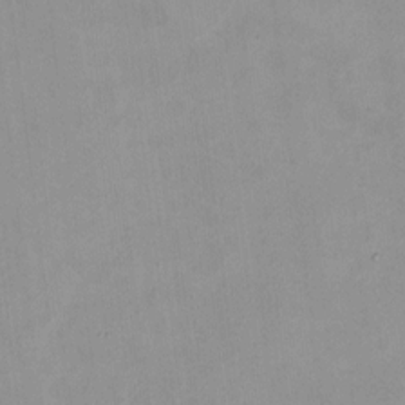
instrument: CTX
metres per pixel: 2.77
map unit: HNhu
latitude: 7.7072
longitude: 11.1809
